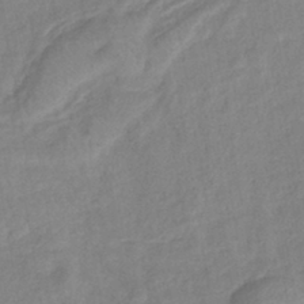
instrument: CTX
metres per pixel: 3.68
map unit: lHb
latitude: -41.3698
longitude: 78.1794
